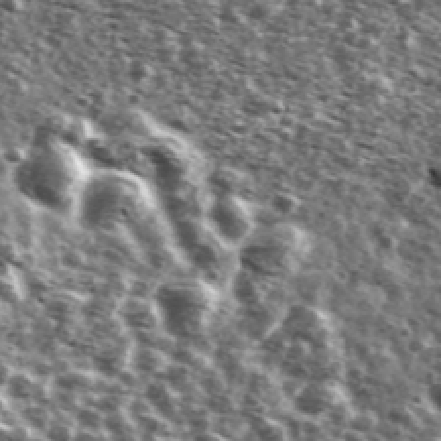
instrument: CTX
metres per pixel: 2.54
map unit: Ave
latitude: 41.8016
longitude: -106.2900
